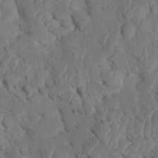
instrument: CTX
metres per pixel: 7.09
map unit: Htu
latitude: 0.1577
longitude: 147.6155
